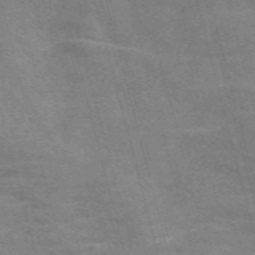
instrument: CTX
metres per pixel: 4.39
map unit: Nve
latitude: -58.7841
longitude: 65.5210
